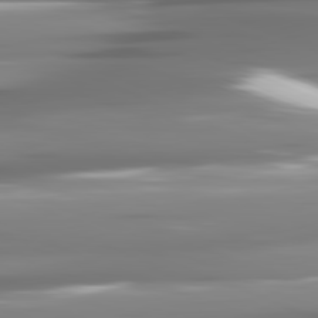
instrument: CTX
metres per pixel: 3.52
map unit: lApd
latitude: 81.5749
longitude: -142.5924
